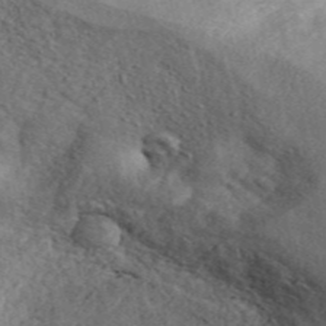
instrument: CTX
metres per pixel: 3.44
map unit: ANa
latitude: 45.1781
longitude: 45.6911
